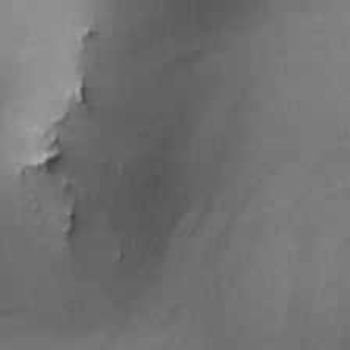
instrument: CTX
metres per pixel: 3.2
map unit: lHvf
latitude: -10.8786
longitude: -103.2537
